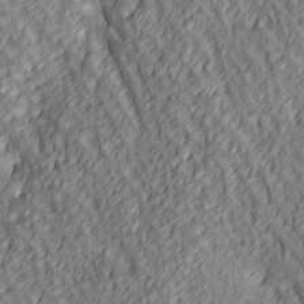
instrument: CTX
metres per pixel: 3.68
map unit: lAa
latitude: 4.4223
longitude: -116.5546
